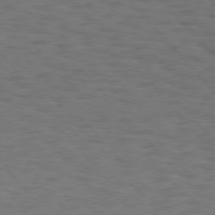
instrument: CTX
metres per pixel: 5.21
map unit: Hpe
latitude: 75.9528
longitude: -138.3278
